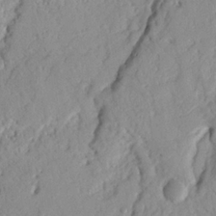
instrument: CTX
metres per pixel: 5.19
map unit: Nhu
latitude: 19.7827
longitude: -77.2915
